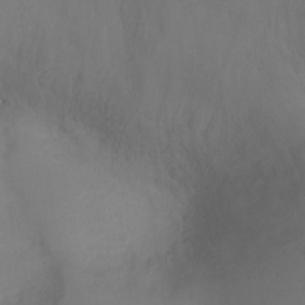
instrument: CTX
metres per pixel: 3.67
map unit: Ht
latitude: -7.1242
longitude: -26.8569
